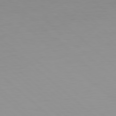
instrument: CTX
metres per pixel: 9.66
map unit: Hpe
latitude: 78.3845
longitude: -168.4034
